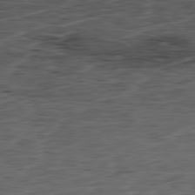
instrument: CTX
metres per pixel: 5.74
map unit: Hpe
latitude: -79.2187
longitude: 13.5210
